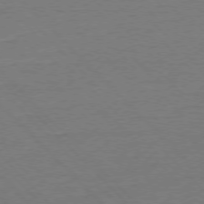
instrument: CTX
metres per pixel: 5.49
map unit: Ap
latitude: -77.5588
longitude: -95.1781
